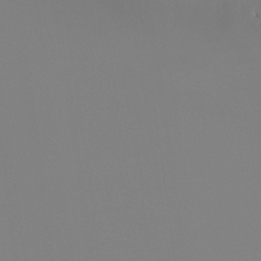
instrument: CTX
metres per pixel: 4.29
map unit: Hto
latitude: -8.5574
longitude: -51.9906
